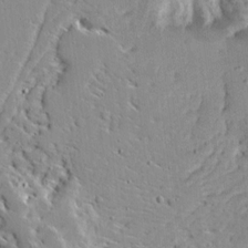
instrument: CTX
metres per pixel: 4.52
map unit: Ave
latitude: 12.9136
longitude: -138.1767
